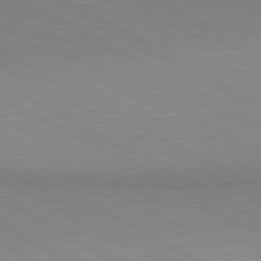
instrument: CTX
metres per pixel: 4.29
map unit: lApd
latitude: 80.7813
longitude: 150.1795
